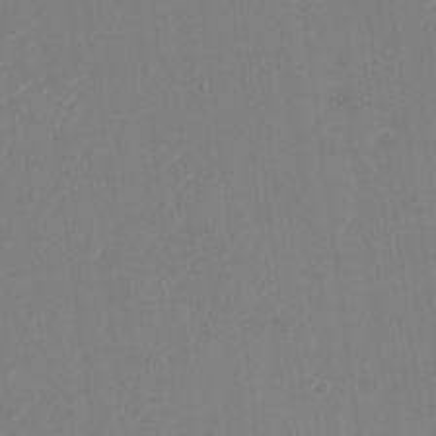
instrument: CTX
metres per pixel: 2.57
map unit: Nhu
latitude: -24.3873
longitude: -72.6491
